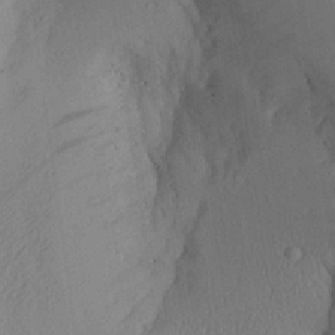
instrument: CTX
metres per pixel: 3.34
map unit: Aa
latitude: 25.2914
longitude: -136.2712
